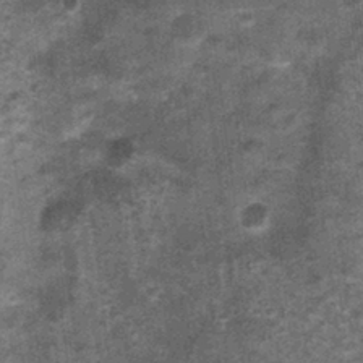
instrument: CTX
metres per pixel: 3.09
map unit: Nhu
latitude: 1.2159
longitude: -17.3103
